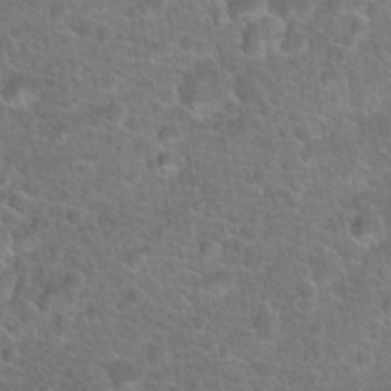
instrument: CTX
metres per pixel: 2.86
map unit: Hto
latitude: 19.4615
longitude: -43.7639
